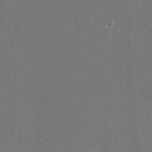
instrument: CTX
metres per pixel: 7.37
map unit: eHh
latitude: 19.4048
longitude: -64.2522
